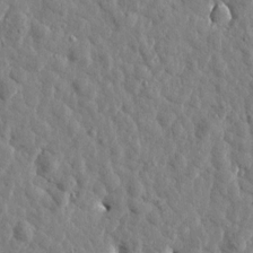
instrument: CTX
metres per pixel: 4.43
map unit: Htu
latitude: 1.7638
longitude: -179.0837
